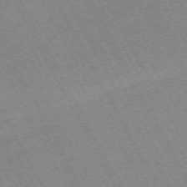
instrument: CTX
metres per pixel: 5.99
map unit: Hpe
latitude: -72.4251
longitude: 10.7652
